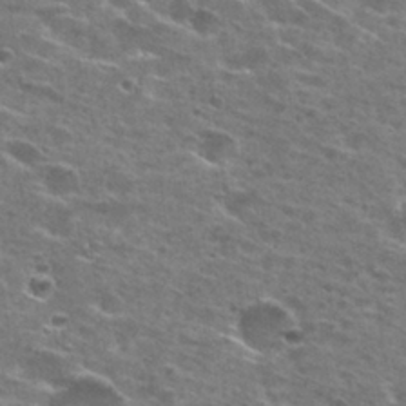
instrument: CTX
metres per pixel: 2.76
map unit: Hto
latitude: 27.9150
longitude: -47.7828
